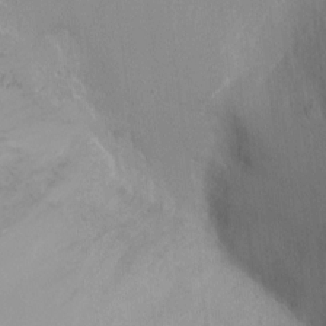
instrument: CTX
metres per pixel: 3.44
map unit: Ht
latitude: -4.3873
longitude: -24.3656
